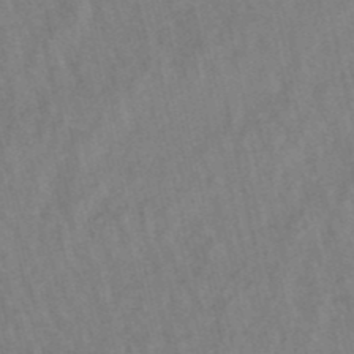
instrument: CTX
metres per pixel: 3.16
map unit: lHb
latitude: -49.1809
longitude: 73.0864
